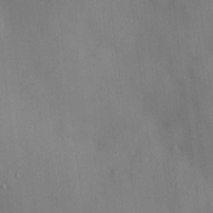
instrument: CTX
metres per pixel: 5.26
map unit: HNhu
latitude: 12.9892
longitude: 12.1417
